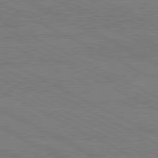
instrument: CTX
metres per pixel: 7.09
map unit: lApd
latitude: 80.8380
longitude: -127.7450
